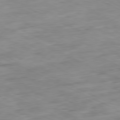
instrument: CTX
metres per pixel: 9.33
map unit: Ap
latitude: -81.2376
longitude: -72.1011
